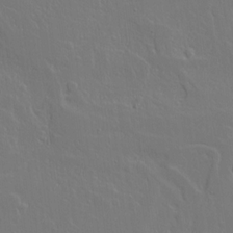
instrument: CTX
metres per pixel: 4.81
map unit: lAvf
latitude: 15.1781
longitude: -129.4426
